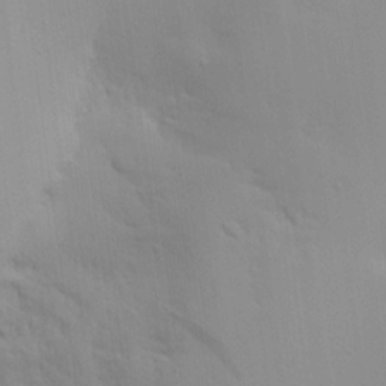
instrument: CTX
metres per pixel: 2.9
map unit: Aa
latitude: 18.0633
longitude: -142.2901
